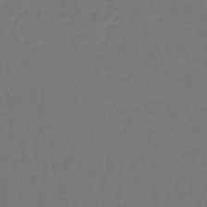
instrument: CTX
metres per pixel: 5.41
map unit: lHb
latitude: -42.9919
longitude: 62.4629
